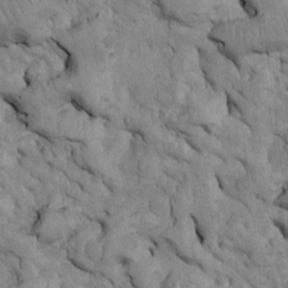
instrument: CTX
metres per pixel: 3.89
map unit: Htu
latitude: -5.3509
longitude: 156.8786
